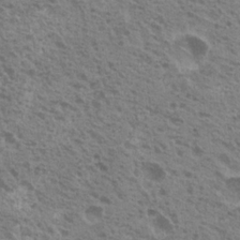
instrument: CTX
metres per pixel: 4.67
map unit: Nhu
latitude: 19.7638
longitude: -30.8191
